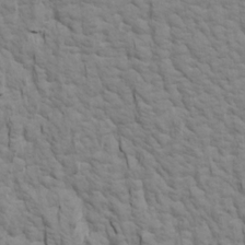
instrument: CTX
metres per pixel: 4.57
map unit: Aa
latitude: 21.4049
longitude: -142.0633
